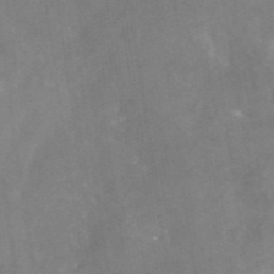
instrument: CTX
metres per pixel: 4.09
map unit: eAb
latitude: 46.5357
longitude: 126.8597
